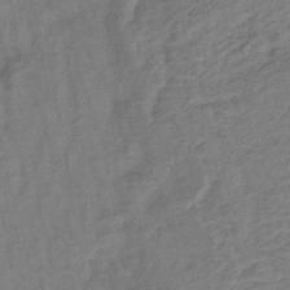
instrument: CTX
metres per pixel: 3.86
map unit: lHb
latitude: -42.3117
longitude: 78.2739
